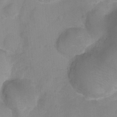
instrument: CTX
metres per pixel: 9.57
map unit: Ht
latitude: -8.7652
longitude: -35.3103
